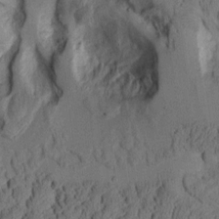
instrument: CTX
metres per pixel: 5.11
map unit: Aa
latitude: 8.8758
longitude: -127.4804
